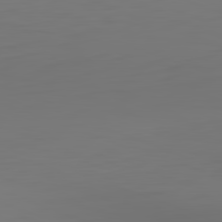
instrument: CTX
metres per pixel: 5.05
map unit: Hpe
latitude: -82.5574
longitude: 8.0850
